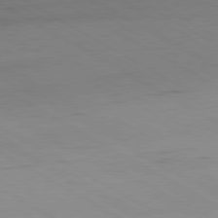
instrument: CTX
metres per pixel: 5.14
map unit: Hpe
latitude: -80.8975
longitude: 13.3510
